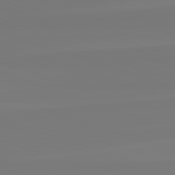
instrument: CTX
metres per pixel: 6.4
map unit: lApd
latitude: 82.5923
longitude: 152.9919
